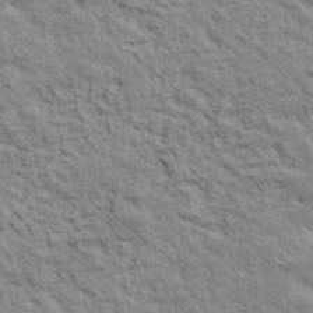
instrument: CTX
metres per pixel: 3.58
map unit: lHvf
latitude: 38.5735
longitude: -89.5372
